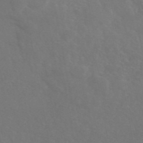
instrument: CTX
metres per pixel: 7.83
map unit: eAb
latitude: 46.5735
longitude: 112.6519
